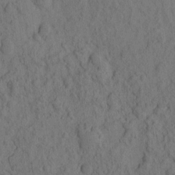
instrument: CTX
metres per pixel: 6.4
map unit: eHh
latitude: -2.1416
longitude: 17.4077
